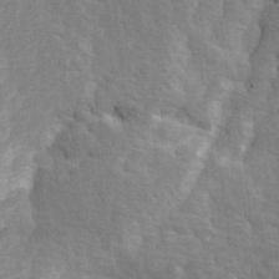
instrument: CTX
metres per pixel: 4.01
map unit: Ave
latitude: 0.9324
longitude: -112.0822
